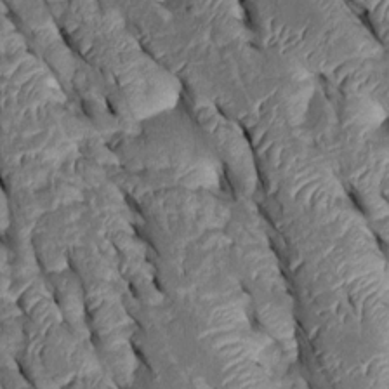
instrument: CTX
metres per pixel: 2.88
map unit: Htu
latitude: 0.5734
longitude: 148.3118
